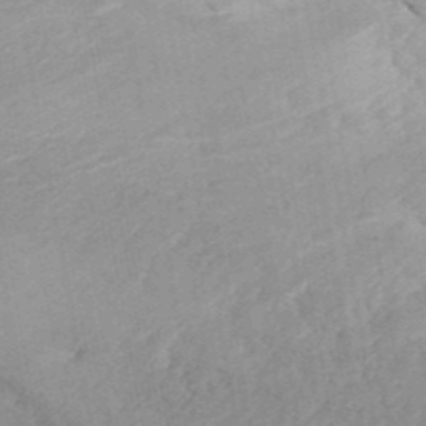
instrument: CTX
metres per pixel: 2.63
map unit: ANa
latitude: 42.1578
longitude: 52.0094
